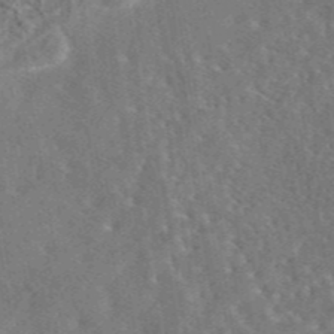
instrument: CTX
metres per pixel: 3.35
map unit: eAb
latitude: 45.0269
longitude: 111.0486
